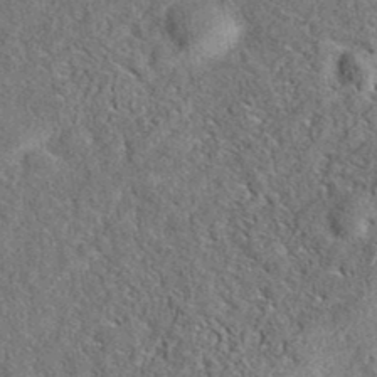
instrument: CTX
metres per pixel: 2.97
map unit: eAb
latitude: 38.9891
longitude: 112.0283
